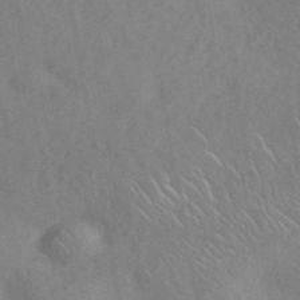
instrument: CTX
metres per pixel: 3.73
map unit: ANa
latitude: 41.7260
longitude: 53.3509
